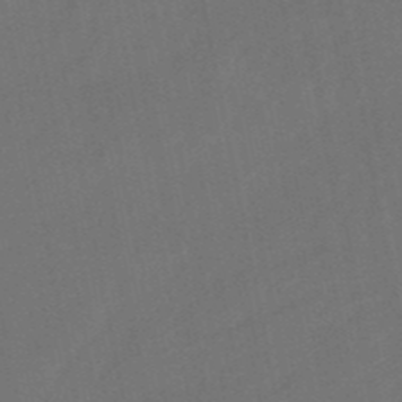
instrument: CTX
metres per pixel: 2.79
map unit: lHb
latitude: -50.7085
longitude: 81.4644
